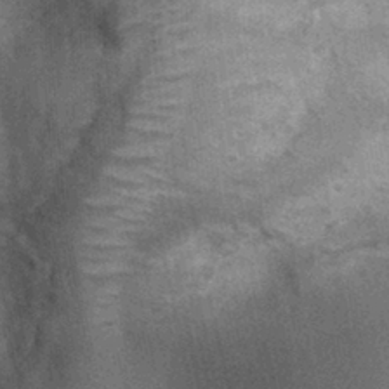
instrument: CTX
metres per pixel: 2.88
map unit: Ht
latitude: 3.7071
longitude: -19.4048
